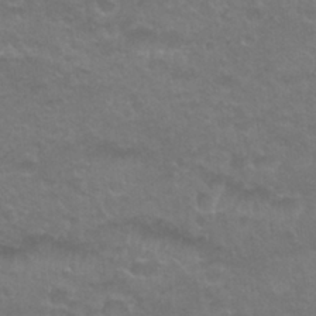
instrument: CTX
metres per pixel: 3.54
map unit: Nhu
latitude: 26.9514
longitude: -53.0648
